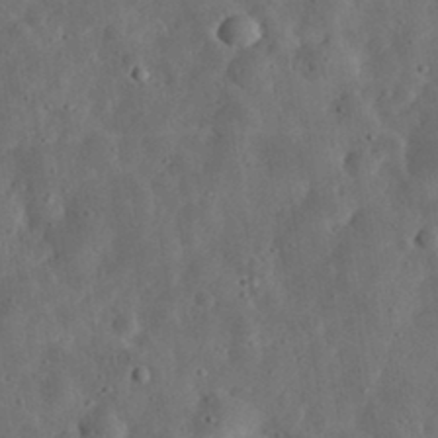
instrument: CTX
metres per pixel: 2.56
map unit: eHh
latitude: 33.3104
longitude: -75.2726
